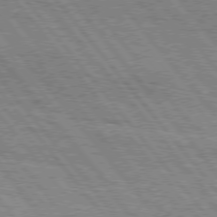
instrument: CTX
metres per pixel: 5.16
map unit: Hpe
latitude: 75.7072
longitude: -153.2537
